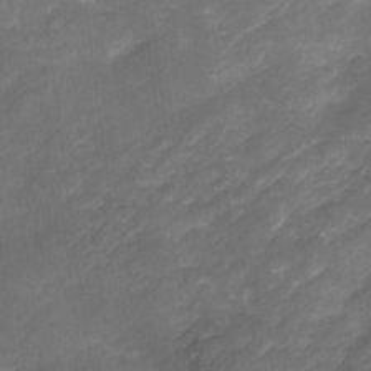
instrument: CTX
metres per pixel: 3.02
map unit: Nhu
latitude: -22.9731
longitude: -56.1199
